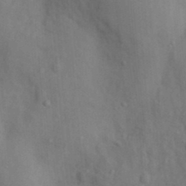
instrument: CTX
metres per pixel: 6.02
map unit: Nhu
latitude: 11.2537
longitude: -28.1389
